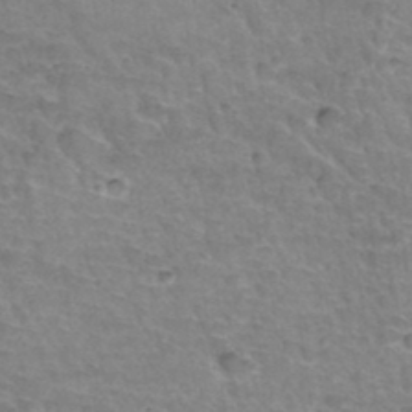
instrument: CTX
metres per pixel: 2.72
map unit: Hto
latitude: 34.8002
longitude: -45.0080
